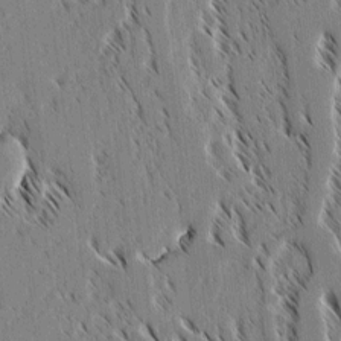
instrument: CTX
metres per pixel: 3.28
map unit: lAvf
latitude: 2.4223
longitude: -106.3845
